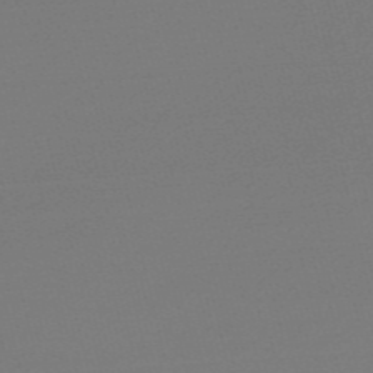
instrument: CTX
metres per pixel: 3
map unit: Nve
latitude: -56.9919
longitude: 62.5196
